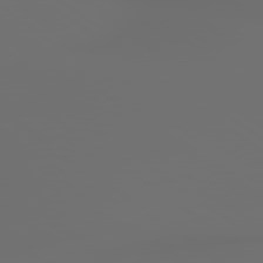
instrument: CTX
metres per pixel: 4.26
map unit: lApd
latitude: 79.4616
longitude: 176.7652
